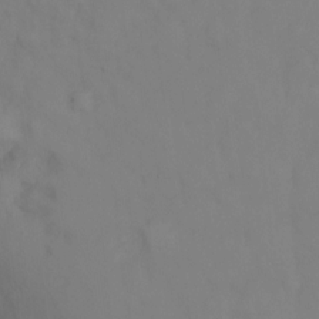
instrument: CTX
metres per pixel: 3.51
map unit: Ht
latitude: -1.7667
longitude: -33.6316
